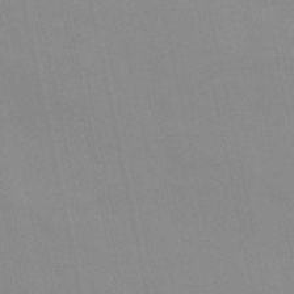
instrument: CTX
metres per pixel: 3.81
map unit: lHb
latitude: -46.1228
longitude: 69.8611
